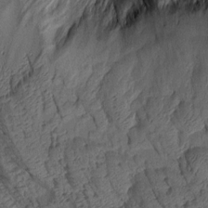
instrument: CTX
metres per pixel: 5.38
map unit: Aa
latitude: 8.7813
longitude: -128.5923
